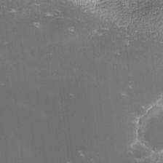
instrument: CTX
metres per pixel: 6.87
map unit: lHvf
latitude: -14.0661
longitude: -101.4427
